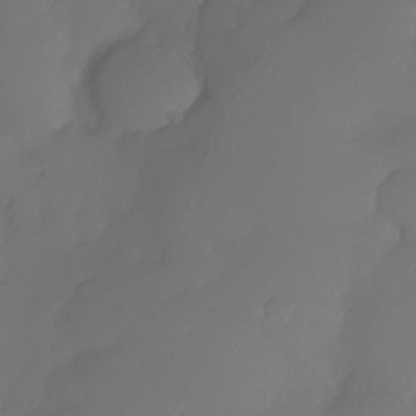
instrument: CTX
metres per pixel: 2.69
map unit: Nhe
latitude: -33.7478
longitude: -145.1214
